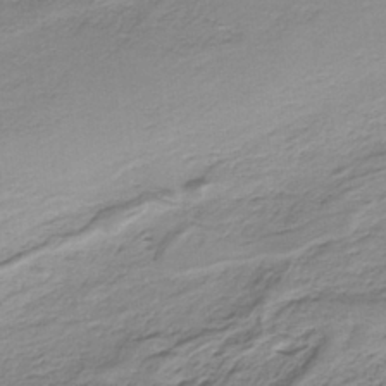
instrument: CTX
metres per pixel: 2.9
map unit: HNb
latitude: -35.1242
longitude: 57.9178
